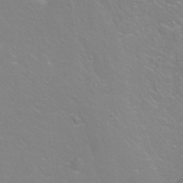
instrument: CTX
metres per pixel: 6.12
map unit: Hto
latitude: -5.7288
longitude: -35.4048
